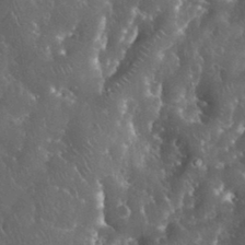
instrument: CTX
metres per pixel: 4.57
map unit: eHh
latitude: 33.8394
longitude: -62.8569
